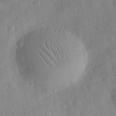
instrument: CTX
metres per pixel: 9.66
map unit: eHh
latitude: 30.6869
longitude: -75.8583
